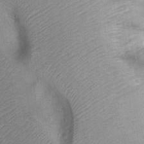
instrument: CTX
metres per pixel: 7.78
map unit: Nhu
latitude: 0.4790
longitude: -17.9339
